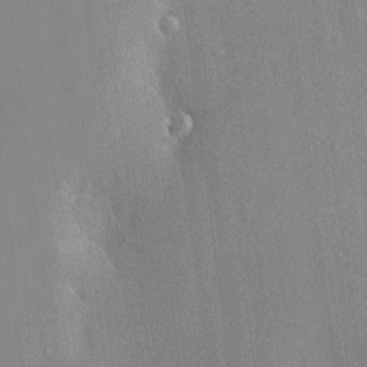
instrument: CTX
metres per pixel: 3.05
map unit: HNhu
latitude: 2.8758
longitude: 7.9178
